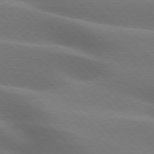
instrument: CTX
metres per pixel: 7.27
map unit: lApd
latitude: 75.9150
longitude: -62.0633
